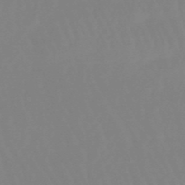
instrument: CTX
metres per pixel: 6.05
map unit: lHb
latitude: -49.6533
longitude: 68.3306
